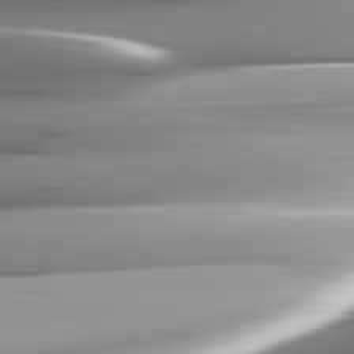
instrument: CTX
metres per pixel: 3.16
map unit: lApd
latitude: 82.6301
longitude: -140.4601
